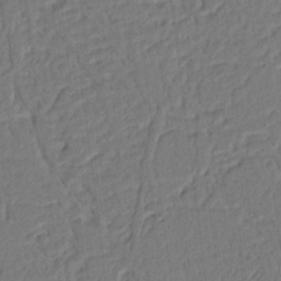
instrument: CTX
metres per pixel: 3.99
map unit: Nhu
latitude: 15.7072
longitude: -75.4993
